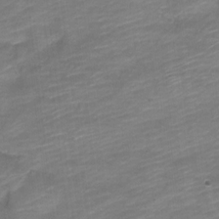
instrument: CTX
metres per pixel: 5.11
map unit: Nve
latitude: -17.9367
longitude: 109.2943
